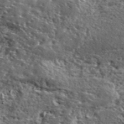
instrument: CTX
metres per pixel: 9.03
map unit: ANa
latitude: 41.2159
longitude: -86.7813
